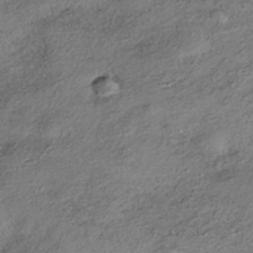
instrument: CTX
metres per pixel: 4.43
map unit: HNhu
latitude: -41.5966
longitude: 105.7099
